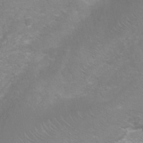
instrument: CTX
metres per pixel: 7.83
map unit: Ht
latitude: 1.4048
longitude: -32.7624
